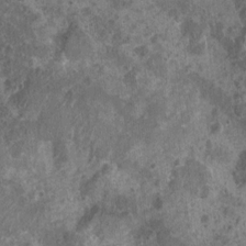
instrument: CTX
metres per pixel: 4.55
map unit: Nhu
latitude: 7.4615
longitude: -20.2900
